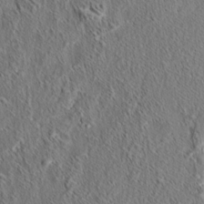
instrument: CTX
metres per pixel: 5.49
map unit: eHh
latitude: 5.9717
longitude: -76.7435
